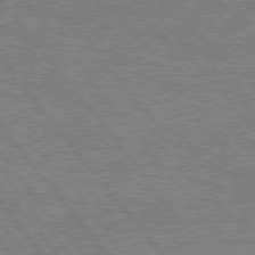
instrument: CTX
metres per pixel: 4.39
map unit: Hpe
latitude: 75.9717
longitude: -156.7057
